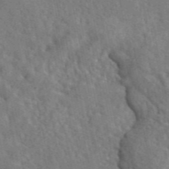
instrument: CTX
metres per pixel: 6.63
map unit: eAb
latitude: 45.9528
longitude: 112.8786
